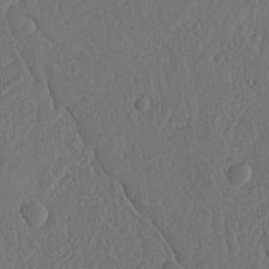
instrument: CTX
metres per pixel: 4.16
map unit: lHvf
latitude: 18.8569
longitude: -115.3103
